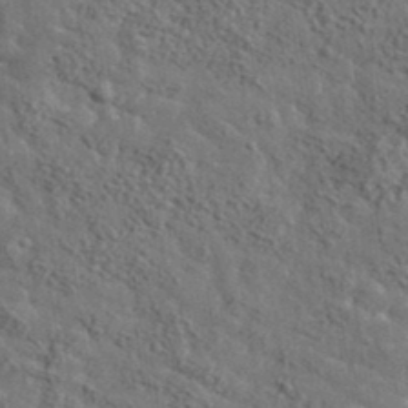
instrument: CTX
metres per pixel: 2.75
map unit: lHvf
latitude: 37.3860
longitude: -87.9150
